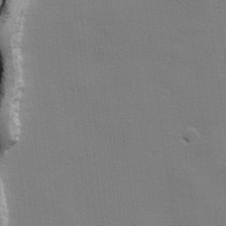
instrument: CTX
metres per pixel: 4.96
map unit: lHvf
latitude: 24.8569
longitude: 143.6343
